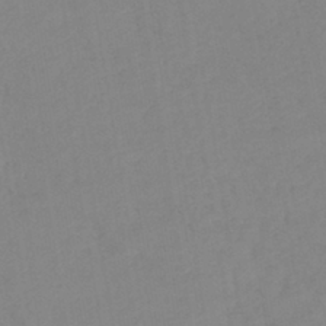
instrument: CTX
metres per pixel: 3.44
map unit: lHb
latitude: -40.6518
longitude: 74.4251
